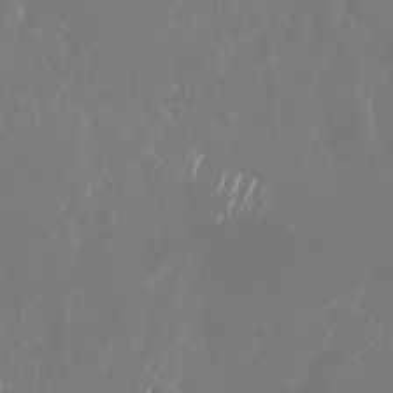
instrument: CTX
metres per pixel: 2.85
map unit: Nhu
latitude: -29.1242
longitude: -70.0633
